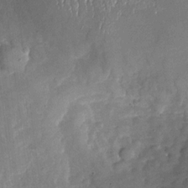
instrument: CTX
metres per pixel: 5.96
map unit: Nhu
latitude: -27.1431
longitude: -57.6693
